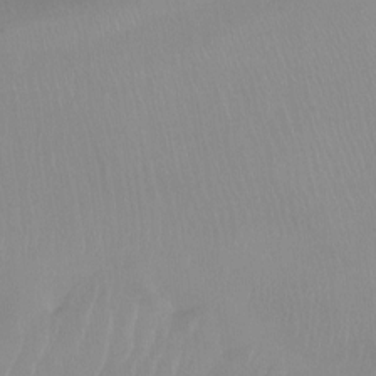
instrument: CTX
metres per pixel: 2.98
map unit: Ht
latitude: -15.5022
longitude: -45.9528
